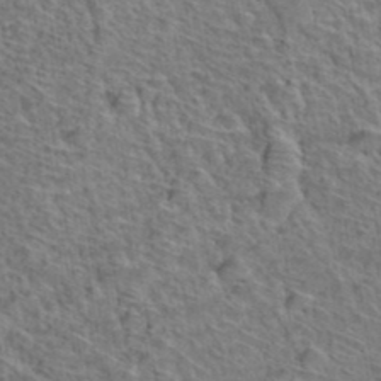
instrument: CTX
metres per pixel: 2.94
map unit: Hto
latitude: 38.4790
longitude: -44.6868
